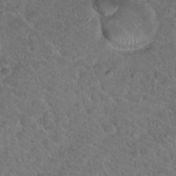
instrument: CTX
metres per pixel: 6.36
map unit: Hto
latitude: 18.5923
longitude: -34.1766
